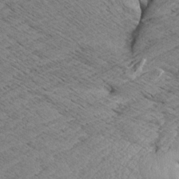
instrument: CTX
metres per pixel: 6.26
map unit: Aa
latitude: 8.3467
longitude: -138.8947
